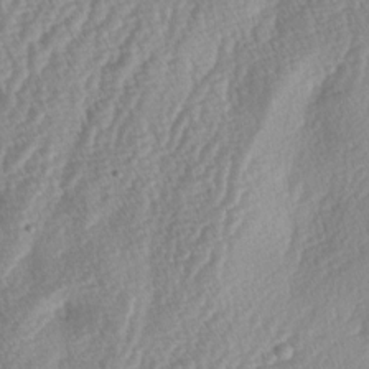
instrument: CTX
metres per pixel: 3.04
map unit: lAa
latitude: -5.0864
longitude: -129.7638
